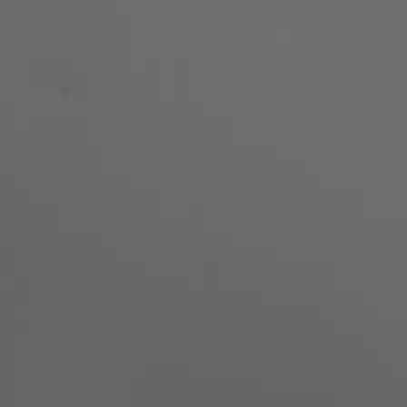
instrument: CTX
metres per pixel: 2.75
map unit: HNhu
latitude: 6.1200
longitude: 14.2173
